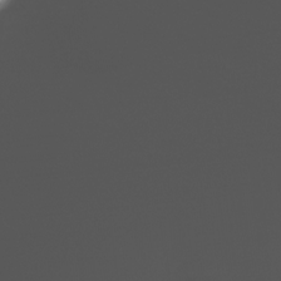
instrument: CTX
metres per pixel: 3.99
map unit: Nve
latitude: -21.8422
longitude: 105.9178
